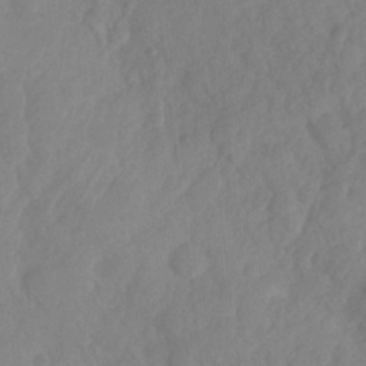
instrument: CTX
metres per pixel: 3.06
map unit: HNhu
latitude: -24.0850
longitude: 49.6533
